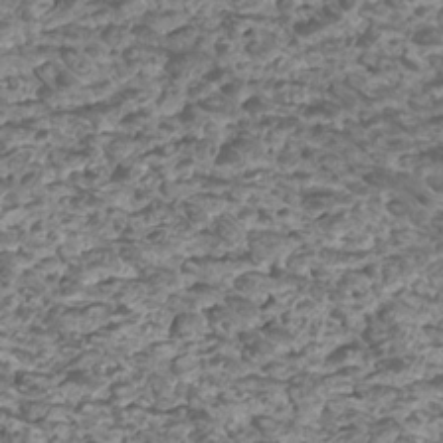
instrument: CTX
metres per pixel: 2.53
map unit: Htu
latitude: 2.7813
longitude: -20.9136
